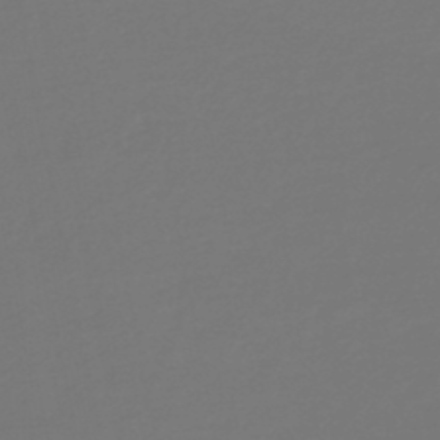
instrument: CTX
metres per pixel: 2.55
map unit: HNb
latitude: -46.8408
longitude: 55.6155
